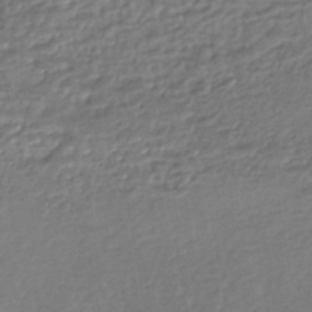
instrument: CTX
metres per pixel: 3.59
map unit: HNhu
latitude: -44.8786
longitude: 95.7855
